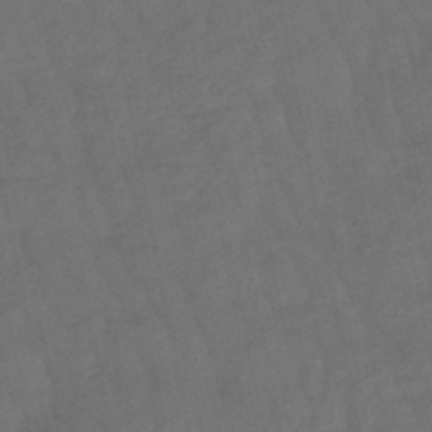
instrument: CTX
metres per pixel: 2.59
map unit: lHb
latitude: -47.9745
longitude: 81.2376
